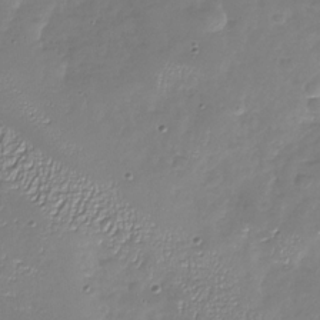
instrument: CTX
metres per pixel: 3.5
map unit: Nhu
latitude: -27.8044
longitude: -59.0647
